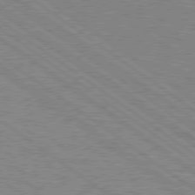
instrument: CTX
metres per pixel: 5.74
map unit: Hpe
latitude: 78.7624
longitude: -164.6490
